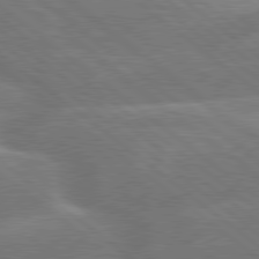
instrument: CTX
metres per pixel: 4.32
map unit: Hpe
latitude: 79.0648
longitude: -153.1214
